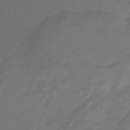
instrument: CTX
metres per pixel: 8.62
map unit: Nhu
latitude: -14.2173
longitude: -59.0459
